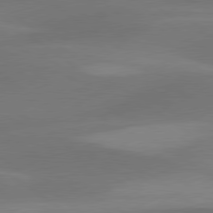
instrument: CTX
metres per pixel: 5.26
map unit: lApd
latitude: 79.8206
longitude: -89.7450
